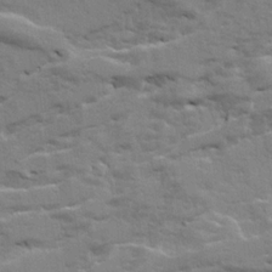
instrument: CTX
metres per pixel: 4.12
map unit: Ave
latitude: 21.1592
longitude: -130.2523
